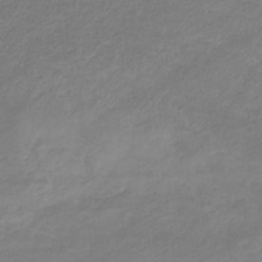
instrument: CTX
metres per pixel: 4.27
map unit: eHb
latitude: -32.3307
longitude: 68.2739
